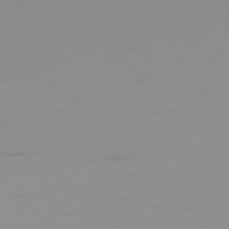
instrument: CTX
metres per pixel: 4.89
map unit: Hpe
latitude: -78.3306
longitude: 14.8597
